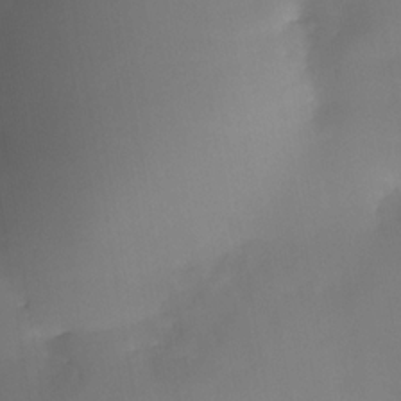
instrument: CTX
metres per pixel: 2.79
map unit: HNhu
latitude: 11.1403
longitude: 9.1242
